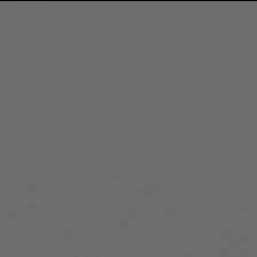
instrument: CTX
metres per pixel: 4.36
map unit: Hpe
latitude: 77.9906
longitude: -179.1215
